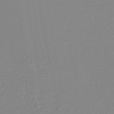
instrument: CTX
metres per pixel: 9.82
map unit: lHb
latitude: -44.5952
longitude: 55.1998
